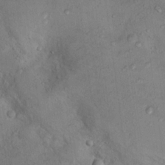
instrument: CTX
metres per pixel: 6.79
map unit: Nhu
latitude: 13.3860
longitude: -27.5560
